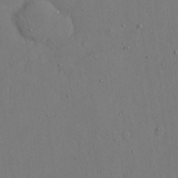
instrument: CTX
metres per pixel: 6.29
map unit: eHh
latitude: 15.9528
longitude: -71.0269
